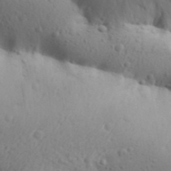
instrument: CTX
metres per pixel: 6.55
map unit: Aa
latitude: 30.6869
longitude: -146.4601
